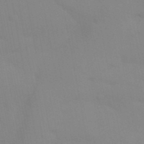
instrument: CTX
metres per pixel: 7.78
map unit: Aa
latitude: 32.4790
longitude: -145.8394
